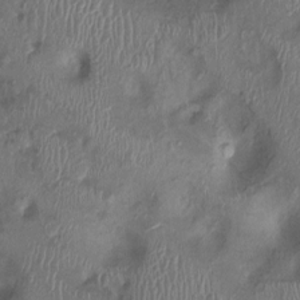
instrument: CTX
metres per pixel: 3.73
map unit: Ht
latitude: 0.0444
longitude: -12.8191
